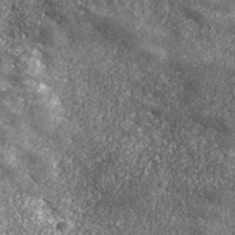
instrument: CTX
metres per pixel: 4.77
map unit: eHh
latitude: 43.0081
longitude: -90.2334
